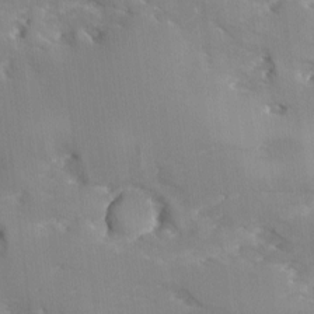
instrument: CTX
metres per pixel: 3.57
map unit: Ave
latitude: -9.1620
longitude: -117.4615
